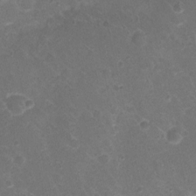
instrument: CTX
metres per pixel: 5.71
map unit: Nhu
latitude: 2.0444
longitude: -15.8584
